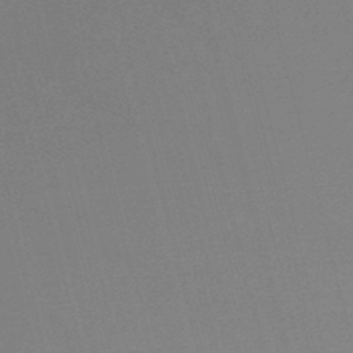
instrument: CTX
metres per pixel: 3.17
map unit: lHb
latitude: -47.8422
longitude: 68.0661
